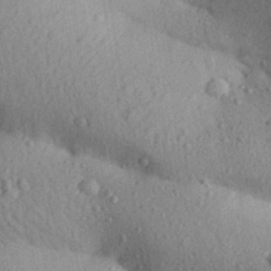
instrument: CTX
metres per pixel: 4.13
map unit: Aa
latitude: 30.6113
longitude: -146.8380
